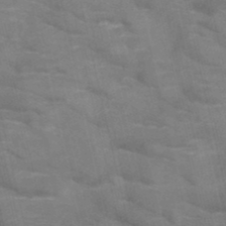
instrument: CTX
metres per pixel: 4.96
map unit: HNb
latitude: -47.0864
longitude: -48.0444
